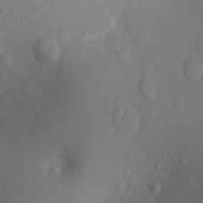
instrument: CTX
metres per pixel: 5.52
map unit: Ht
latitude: -9.3510
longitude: -23.5560
